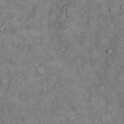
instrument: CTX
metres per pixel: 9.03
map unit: Hto
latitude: 8.9703
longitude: -59.6127
